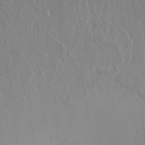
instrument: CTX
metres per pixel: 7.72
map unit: Ht
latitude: -9.2754
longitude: -38.6112
